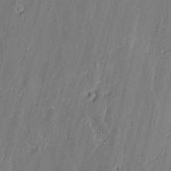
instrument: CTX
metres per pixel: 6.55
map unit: lAvf
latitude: 0.1389
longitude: -107.4804
